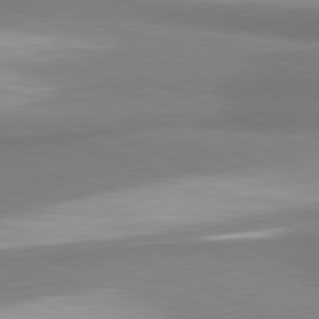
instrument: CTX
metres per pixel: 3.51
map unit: lApd
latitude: 81.3859
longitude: 165.9745
